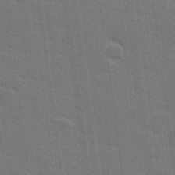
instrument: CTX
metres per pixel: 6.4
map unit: lHvf
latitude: 27.1025
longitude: 141.0108
